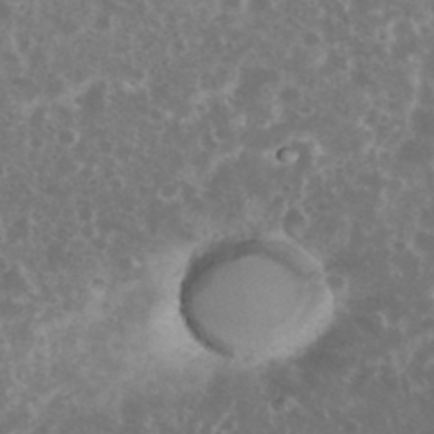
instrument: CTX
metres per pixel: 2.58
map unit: eHh
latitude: 34.6112
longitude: -61.6127
